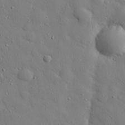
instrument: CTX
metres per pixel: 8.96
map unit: eHh
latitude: 27.3104
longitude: -78.5168
